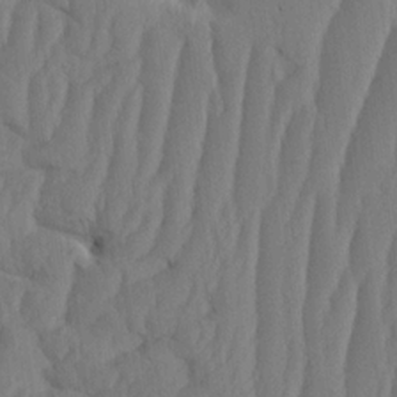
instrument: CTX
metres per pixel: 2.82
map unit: HNhu
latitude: -1.8234
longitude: 14.0661
